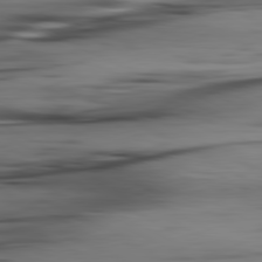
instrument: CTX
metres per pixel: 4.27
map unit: lApd
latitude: 80.7624
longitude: -123.2915
